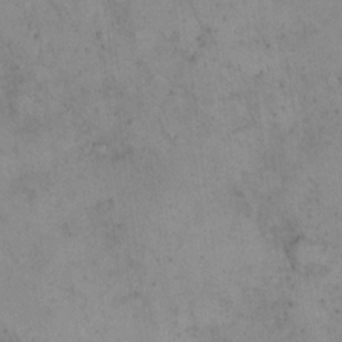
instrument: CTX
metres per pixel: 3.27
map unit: eHh
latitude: 21.0270
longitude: -60.5923
